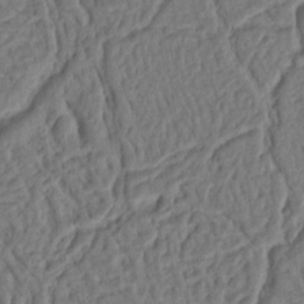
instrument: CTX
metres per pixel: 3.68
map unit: Ht
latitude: 10.2145
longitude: -75.1592
